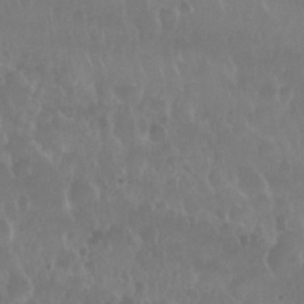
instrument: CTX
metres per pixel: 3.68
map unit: Nhu
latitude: 29.4237
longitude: -56.1955
